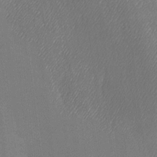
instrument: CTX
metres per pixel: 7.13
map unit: lAa
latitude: -6.1228
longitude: -122.2900
